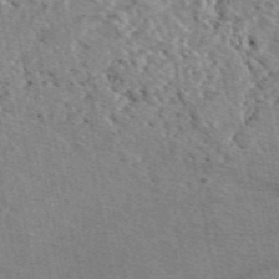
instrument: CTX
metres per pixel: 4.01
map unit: eAb
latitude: 49.2537
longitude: 111.5966
